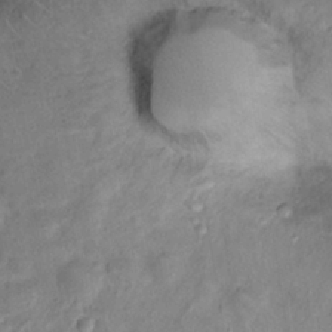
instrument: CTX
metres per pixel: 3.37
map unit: Hto
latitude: 14.9703
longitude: -38.7435
